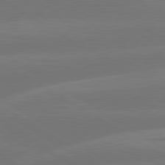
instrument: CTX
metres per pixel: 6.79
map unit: lApd
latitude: 79.9528
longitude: -150.6868
